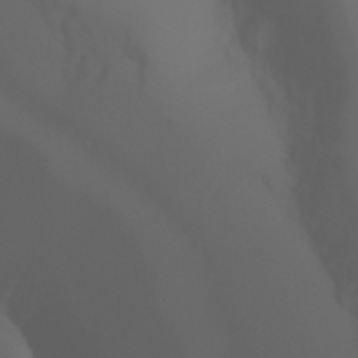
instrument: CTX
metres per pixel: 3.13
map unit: Aa
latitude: -6.9163
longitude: -84.7624
